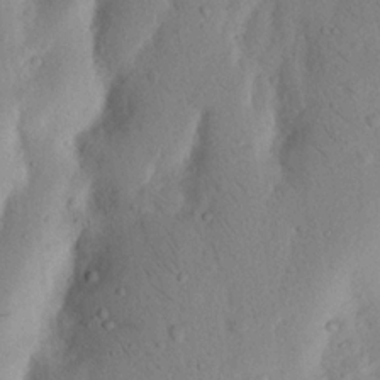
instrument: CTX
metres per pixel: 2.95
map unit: Nhu
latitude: 17.2159
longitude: -75.6694
